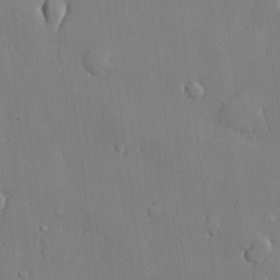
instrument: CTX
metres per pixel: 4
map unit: lHvf
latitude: 21.2159
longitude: 145.1242
